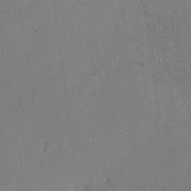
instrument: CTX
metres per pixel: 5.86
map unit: eHh
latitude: 5.4048
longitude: -75.7072
